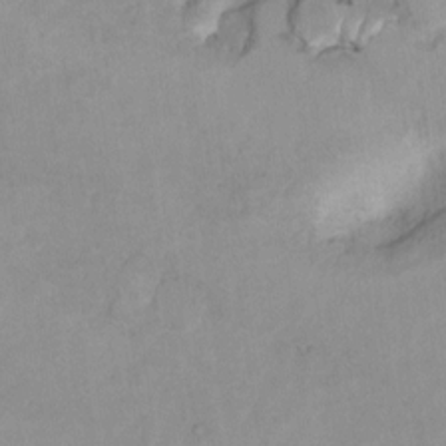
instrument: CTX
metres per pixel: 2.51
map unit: Hto
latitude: 7.9339
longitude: -35.5560
